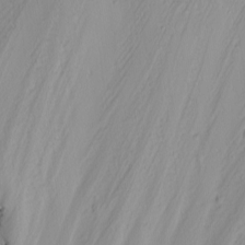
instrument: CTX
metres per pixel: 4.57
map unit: Nhu
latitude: -5.0108
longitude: -85.8961
